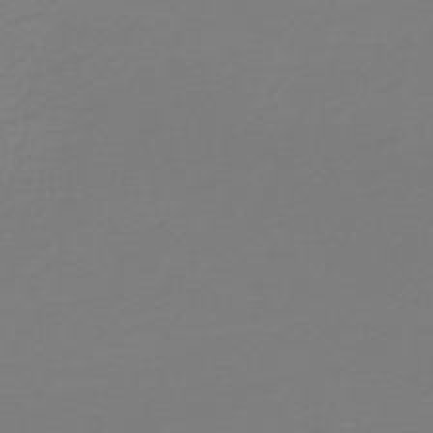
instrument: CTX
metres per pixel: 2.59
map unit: lHb
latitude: -45.5966
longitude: 59.5021
